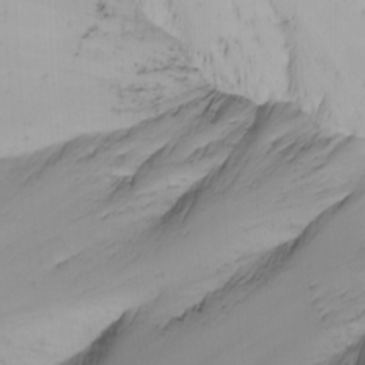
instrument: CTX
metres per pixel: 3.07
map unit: Htu
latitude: -8.2361
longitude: -64.4223
